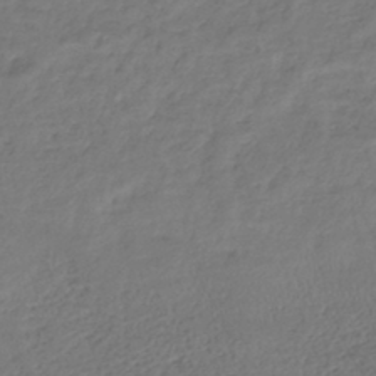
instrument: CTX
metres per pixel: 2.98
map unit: lHb
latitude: -39.2943
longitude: 68.1227
